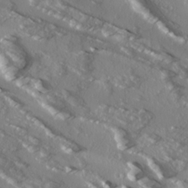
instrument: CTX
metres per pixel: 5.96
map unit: Ave
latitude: 15.8962
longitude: -130.1200
